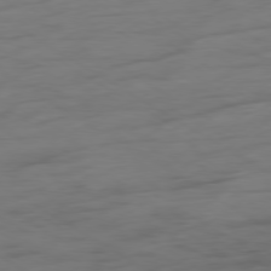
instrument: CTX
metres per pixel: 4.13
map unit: Ap
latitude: -79.4265
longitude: -63.7639
